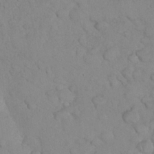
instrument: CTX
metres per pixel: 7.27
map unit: Nhu
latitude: 27.2159
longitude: -65.8772
